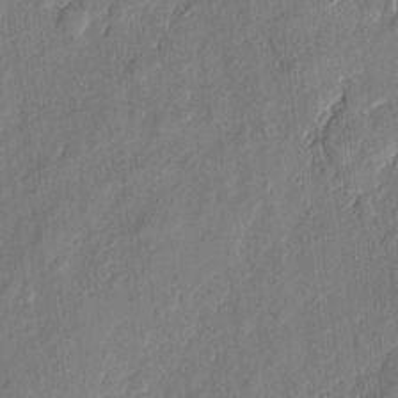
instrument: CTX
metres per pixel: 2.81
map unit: eHh
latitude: 5.9906
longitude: -73.2726
